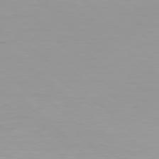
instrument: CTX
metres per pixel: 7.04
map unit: Hpe
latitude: 78.1011
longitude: -168.6113
